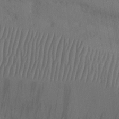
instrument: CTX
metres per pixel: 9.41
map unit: Nhu
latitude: 25.9717
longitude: -70.8569
